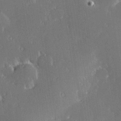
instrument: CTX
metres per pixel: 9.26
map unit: Hve
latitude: 27.4615
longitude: -93.7071
